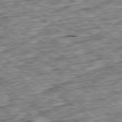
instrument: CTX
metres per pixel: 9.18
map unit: Ap
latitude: -79.4454
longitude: -75.9717
